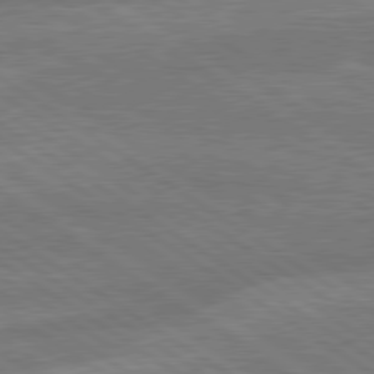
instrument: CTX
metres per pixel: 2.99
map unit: lApd
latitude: 79.5371
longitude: -165.1025
